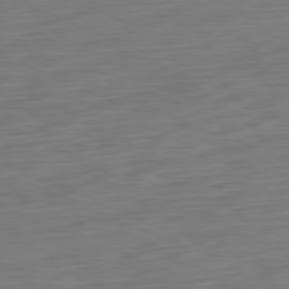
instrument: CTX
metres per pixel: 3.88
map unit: Ap
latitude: -81.7667
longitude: -75.7450
